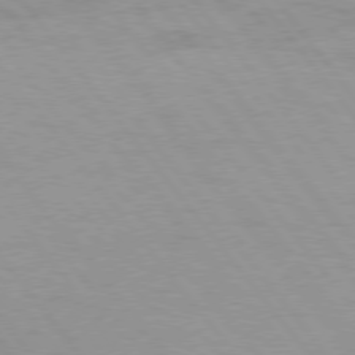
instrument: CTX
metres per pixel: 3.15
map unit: Hpe
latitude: 75.4993
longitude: -143.4427
